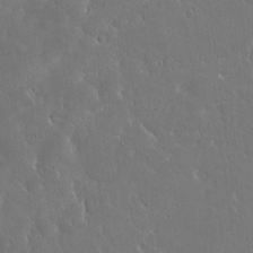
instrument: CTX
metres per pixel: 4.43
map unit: Nhe
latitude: -2.0472
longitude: -59.3482
